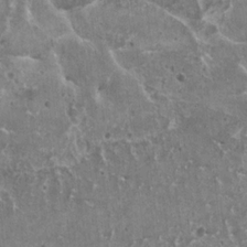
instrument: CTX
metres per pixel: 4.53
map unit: HNhu
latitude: 2.1955
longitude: 5.6155
